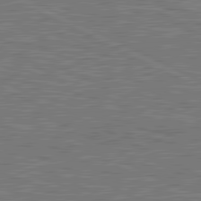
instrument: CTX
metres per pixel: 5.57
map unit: lApd
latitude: 81.3482
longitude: -171.8016
